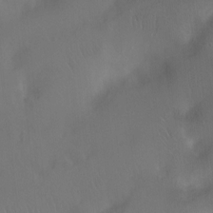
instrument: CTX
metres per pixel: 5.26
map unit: Nhu
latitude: -12.8408
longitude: -41.8205
